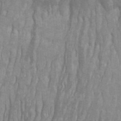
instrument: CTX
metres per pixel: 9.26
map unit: Ht
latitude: -0.1039
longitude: -17.6127
